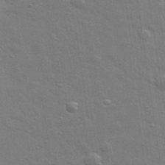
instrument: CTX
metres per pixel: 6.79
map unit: eHh
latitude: 34.8380
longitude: -80.9703
